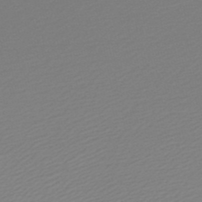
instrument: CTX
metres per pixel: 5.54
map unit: lHb
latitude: -47.5966
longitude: 60.4440
